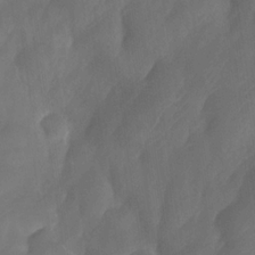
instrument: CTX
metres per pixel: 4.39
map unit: Nhe
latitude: -33.8612
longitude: -145.5371
